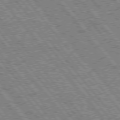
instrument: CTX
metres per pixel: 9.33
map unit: Hpe
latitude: 75.9717
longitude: -125.3670
